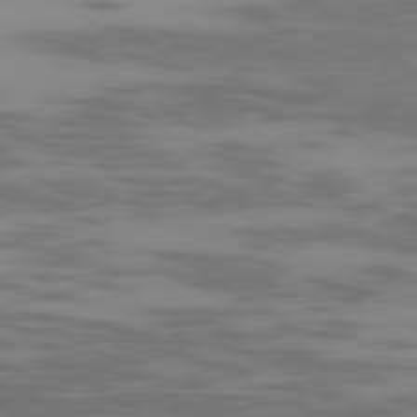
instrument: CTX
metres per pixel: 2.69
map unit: Ap
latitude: -79.3509
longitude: -103.9528
